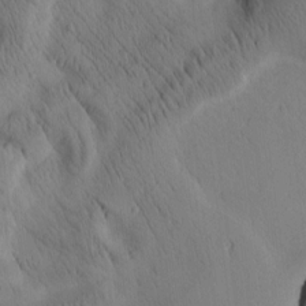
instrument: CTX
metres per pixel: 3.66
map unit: Htu
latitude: 1.8772
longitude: 176.7463
